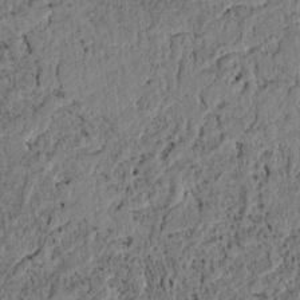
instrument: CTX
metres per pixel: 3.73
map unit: lAvf
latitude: 6.7246
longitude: 163.7288
